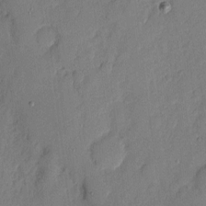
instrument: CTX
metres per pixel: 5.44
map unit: eHh
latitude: 5.3859
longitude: -72.2901
